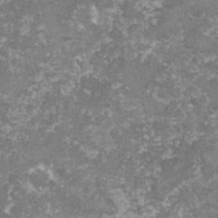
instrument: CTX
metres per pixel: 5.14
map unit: lHvf
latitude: -16.0094
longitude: -99.5182
